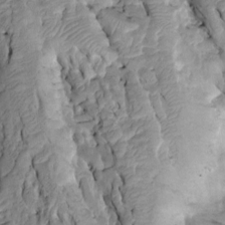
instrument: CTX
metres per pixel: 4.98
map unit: Htu
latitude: -2.3117
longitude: 149.5777
